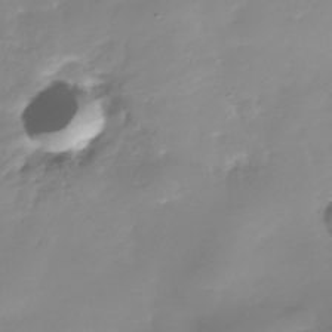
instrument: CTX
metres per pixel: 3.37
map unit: Nhe
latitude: -37.0864
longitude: -113.4048
